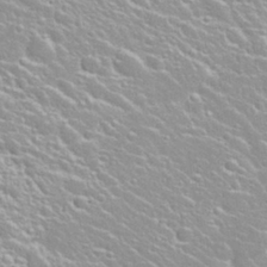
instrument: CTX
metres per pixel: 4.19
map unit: Nhu
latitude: 28.2900
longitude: -51.5182
